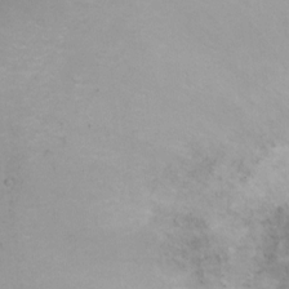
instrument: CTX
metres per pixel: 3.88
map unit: Ht
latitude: 1.8772
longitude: -35.0080
